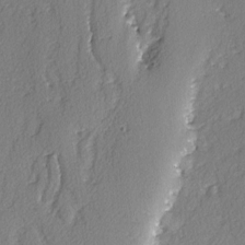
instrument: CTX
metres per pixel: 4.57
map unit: lAvf
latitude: -3.4076
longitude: -107.7639
